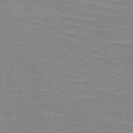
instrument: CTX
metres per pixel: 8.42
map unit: HNb
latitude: -45.6155
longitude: -42.4601
